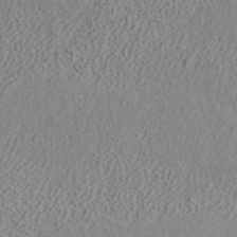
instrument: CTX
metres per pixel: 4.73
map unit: ANa
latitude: 38.6112
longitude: 20.7085
